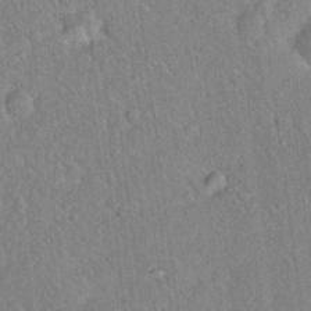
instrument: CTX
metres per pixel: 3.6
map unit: Hto
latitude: 17.9339
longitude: -52.2523
